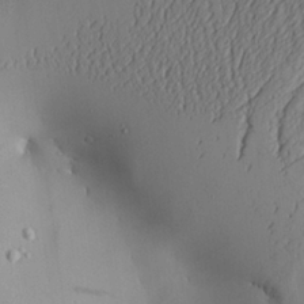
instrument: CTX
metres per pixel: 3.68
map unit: Aa
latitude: 25.7260
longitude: -129.5938
